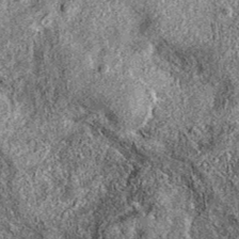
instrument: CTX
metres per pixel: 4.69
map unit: eAb
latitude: 37.0080
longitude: 111.8800
